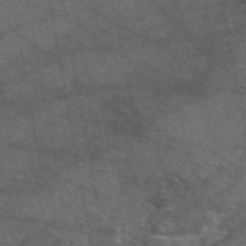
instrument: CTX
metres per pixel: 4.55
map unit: eAb
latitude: 47.5371
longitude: 111.8422
